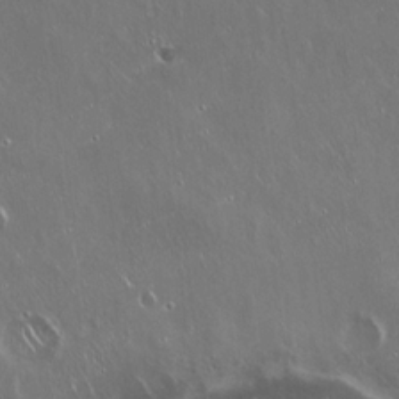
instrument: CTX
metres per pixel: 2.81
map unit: Hto
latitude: 18.3845
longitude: -57.1214
